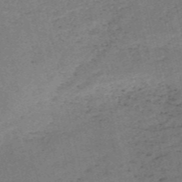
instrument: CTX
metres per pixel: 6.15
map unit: HNb
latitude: -55.0298
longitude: -42.4601
